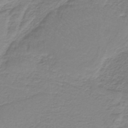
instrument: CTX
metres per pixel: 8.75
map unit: HNb
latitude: -37.4454
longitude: 55.6911
